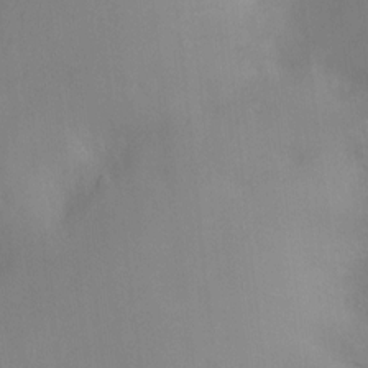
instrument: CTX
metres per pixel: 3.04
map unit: Hve
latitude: -11.5399
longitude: 173.9556
